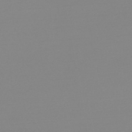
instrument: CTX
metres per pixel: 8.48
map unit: lHb
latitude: -48.0661
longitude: 65.0676
